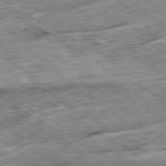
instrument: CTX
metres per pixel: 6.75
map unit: Ap
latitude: -80.0283
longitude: -84.1578
